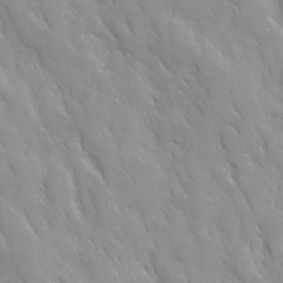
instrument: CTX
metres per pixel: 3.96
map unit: Ave
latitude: 10.1389
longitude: -103.4237
